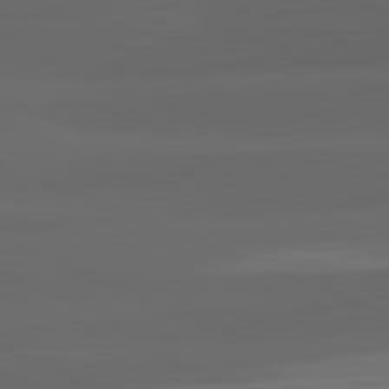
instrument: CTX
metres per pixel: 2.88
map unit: lApd
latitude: 82.2522
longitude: -171.1214
